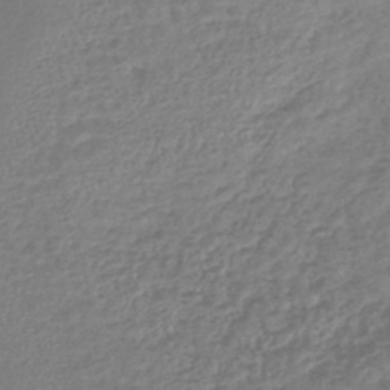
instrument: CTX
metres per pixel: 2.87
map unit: lHb
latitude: -42.5573
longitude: 68.9919
